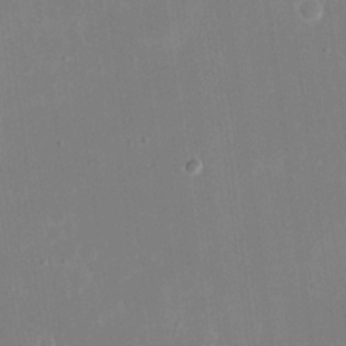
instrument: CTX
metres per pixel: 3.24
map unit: eHh
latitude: 19.7260
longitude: -69.8017
